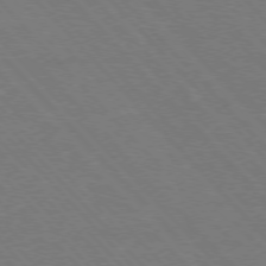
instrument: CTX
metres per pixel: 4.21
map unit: Hpe
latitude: -76.8597
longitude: -12.6680
